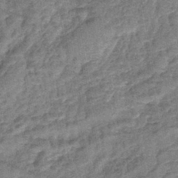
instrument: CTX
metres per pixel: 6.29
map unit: lHb
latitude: -42.6518
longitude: 79.1242
